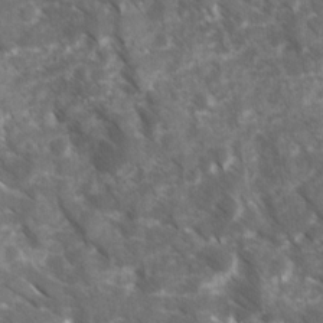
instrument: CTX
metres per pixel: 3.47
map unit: Ave
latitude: 16.9892
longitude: -131.2726
